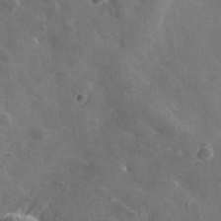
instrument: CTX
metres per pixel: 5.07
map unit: lHvf
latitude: 36.4790
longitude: -90.5546
